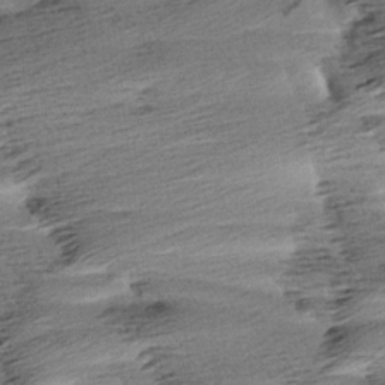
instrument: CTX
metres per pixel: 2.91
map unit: Aa
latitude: 6.1767
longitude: -137.7450
